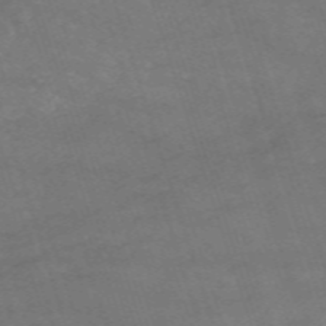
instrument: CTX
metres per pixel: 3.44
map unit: HNb
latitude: -54.1984
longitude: -37.1592
